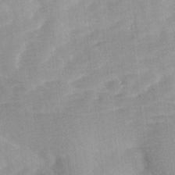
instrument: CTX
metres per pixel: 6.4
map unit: Ave
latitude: 11.1214
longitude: -106.8191
